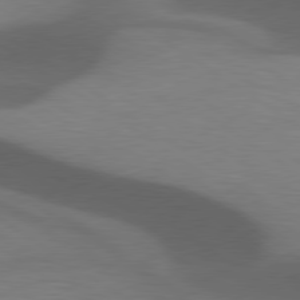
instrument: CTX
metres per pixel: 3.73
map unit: lApd
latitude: 79.2915
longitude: -50.3278
